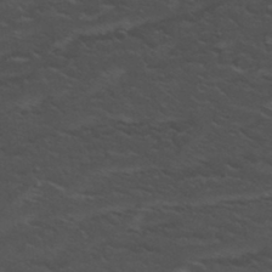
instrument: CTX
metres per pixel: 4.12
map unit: Hto
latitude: 32.2334
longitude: -50.7813
